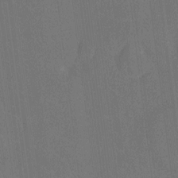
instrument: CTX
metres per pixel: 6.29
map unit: Nhu
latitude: -14.0472
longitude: -24.2522
